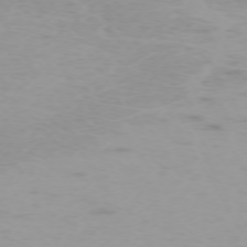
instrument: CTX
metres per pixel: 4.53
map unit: Hpe
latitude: -73.6533
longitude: 4.1983
